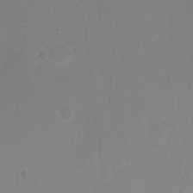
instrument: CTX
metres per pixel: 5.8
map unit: Hto
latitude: -11.2754
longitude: -37.7639
